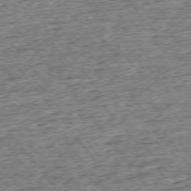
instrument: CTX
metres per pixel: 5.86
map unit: Ap
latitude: -75.5588
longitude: -91.8772
